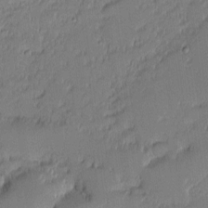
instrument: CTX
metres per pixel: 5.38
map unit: eHh
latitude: -2.8030
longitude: -83.8394
